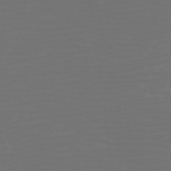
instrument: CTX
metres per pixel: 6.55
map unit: Htu
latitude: -6.1228
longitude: -74.1011
